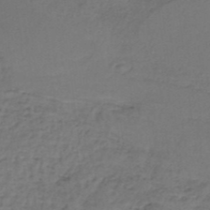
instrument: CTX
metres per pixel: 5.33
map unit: lHb
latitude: -37.2942
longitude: 59.2564
